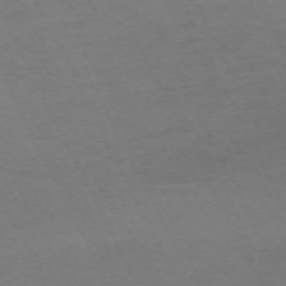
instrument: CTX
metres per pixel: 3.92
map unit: Hpe
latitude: -70.8408
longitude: 15.2187
